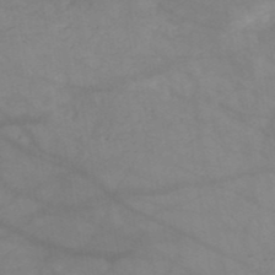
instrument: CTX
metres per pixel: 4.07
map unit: HNb
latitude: -50.5763
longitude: -39.8772
